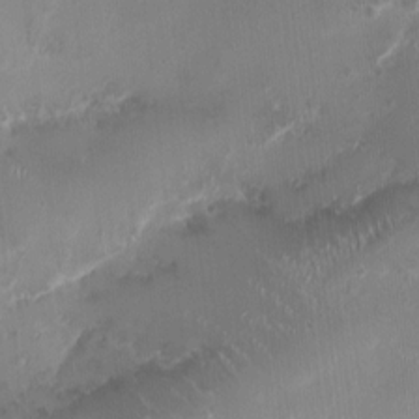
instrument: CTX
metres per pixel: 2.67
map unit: HNhu
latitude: 0.9324
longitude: -3.5749
